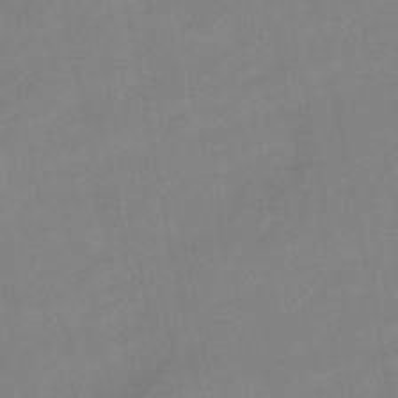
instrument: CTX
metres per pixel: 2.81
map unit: lHb
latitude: -48.8408
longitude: 75.8045
